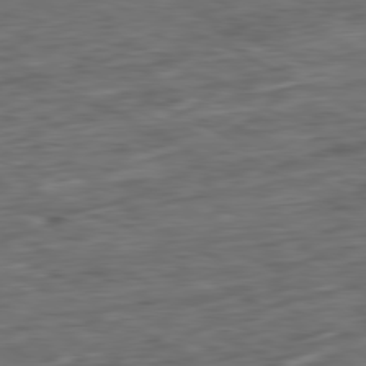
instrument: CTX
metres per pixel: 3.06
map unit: Ap
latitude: -81.0487
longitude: -72.8002
